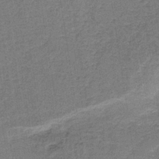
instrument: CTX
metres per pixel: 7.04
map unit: HNb
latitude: -35.6533
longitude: 54.2929
